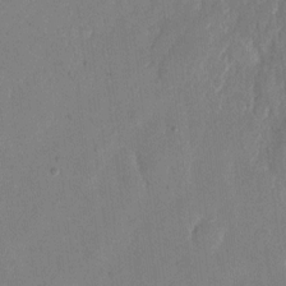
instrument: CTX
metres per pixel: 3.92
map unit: eHh
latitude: 11.1970
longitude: -69.5371
